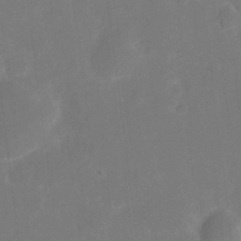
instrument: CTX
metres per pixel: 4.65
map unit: eHh
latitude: 5.2348
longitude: -66.3278
